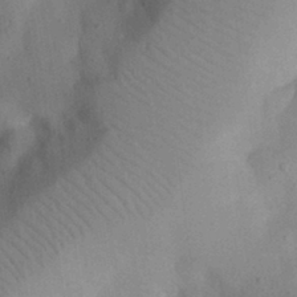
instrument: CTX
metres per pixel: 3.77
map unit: eHh
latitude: 25.0647
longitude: -70.3467
